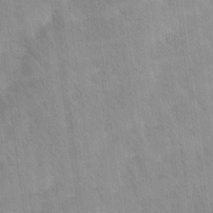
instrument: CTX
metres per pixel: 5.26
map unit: Ave
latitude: 11.8583
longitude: -106.5735
